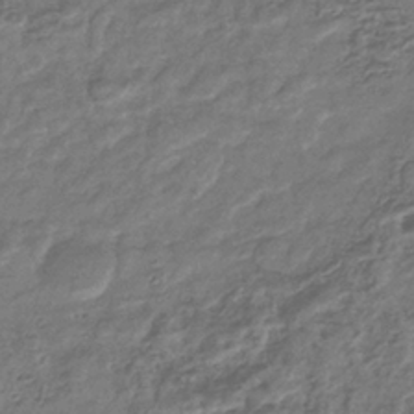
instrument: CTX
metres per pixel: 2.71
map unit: eHb
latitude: -34.6896
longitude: 80.0661
